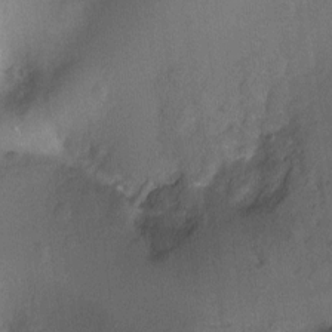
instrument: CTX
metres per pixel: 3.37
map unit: Ht
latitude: -7.9178
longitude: -36.7246
